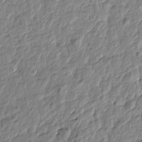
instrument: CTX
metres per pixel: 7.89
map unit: Htu
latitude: -1.7289
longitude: -178.9892
